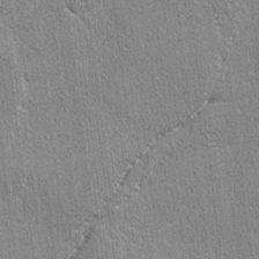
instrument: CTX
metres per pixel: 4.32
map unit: lAvf
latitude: -4.6707
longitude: -109.5371
